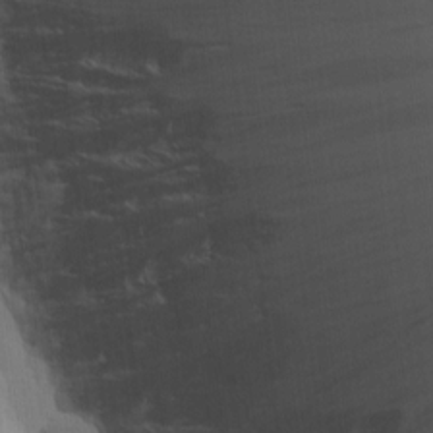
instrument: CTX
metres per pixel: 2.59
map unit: Htu
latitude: 3.7260
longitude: 152.0661
